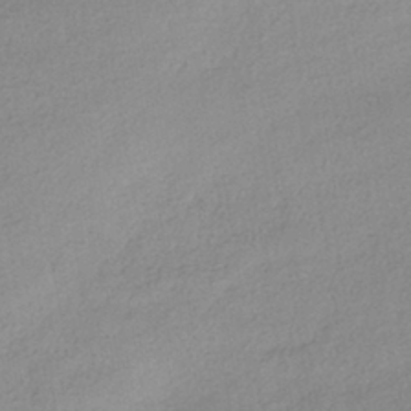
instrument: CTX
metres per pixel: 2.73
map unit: HNhu
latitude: -41.0108
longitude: 95.0675
